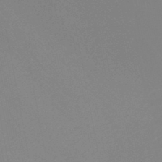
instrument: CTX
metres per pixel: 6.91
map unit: HNb
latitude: -46.0472
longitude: 56.0094
